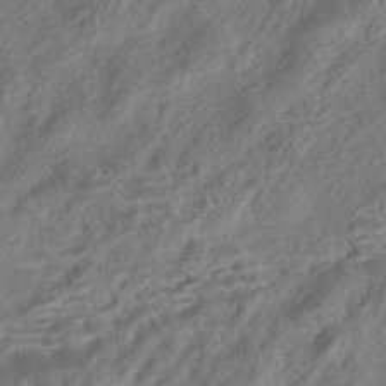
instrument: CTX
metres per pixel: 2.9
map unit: HNhu
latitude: -43.5588
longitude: 100.2550
